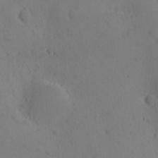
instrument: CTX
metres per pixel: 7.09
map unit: Ave
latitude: -9.8611
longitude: -121.4805
